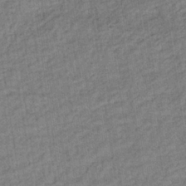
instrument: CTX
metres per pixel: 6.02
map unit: lHb
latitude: -35.7855
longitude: 65.7478
